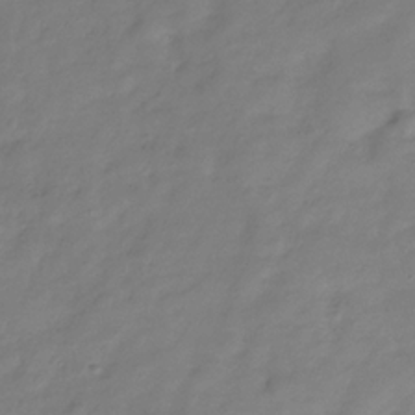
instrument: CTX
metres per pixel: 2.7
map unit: Hve
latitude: -32.5574
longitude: 91.4644
